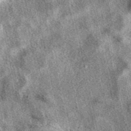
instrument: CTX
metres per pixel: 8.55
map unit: eAb
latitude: 39.9339
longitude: 109.3321
